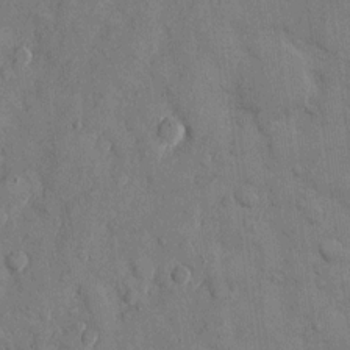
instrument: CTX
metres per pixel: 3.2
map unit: eHh
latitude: 10.2901
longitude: -67.2914
